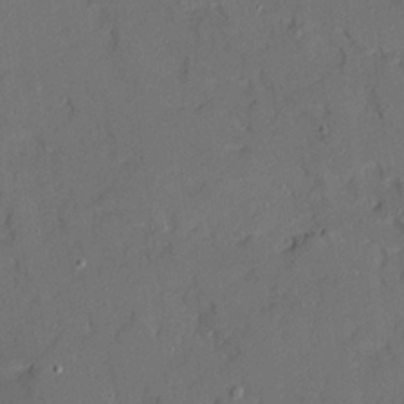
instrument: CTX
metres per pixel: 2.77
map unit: Ave
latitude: 20.3090
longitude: -128.2900
